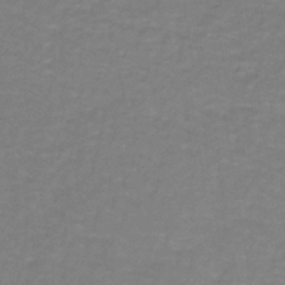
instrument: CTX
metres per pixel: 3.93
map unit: lHb
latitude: -42.6896
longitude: 56.1795
